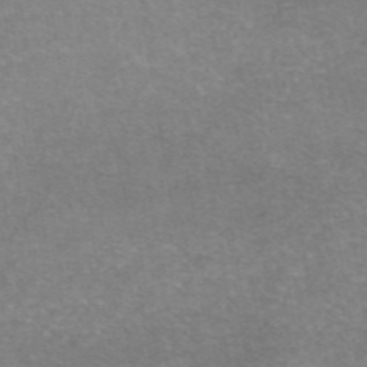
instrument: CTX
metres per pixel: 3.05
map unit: eAb
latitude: 46.8002
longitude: 102.0472
